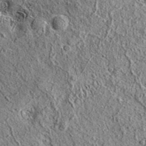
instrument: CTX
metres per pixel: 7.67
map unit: eAb
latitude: 36.3467
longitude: 110.1984
